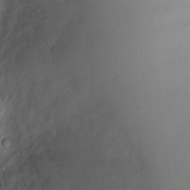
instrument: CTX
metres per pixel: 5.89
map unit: Ht
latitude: -2.5384
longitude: -18.7057
